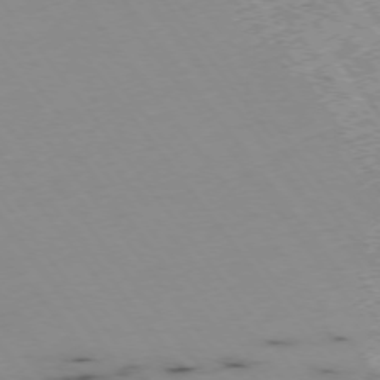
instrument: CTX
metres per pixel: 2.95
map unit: Hpe
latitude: -74.5007
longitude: 3.4076
